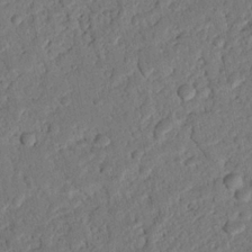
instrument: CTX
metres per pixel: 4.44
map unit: Nhu
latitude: 20.4034
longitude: -78.6302
